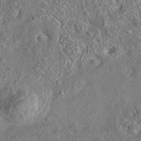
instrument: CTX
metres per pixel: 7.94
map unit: eAb
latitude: 35.6882
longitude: 113.8045
